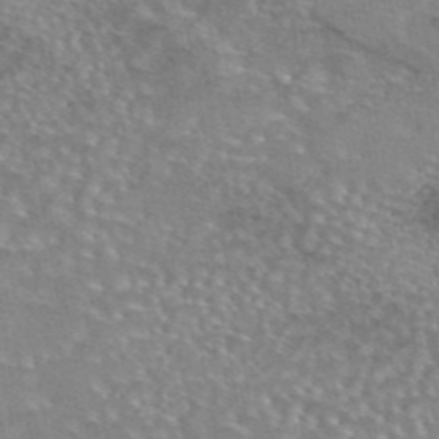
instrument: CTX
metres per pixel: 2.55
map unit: eAb
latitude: 44.8002
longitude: 103.9745
